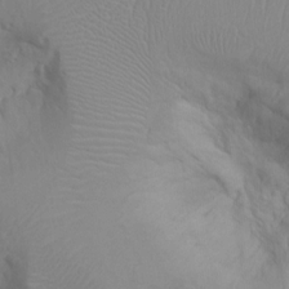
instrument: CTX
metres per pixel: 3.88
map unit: Ht
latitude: -0.4818
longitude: -16.0633
